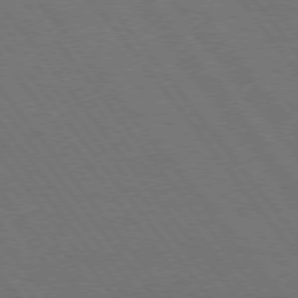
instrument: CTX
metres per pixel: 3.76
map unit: Hpe
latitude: 75.3104
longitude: -137.9150
